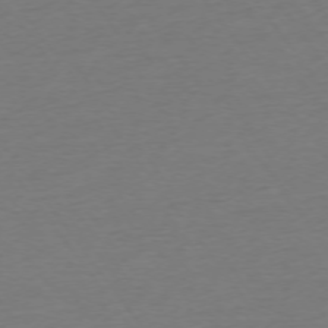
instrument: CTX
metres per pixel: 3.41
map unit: Ap
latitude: -74.7841
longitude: -89.5372
